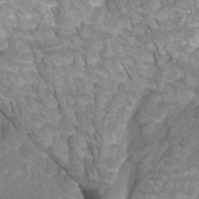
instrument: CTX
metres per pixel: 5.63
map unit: Htu
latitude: -10.7274
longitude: -72.9514
